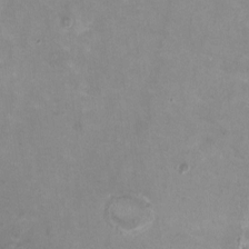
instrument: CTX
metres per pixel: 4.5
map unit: HNhu
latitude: -0.7086
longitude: -4.3656
